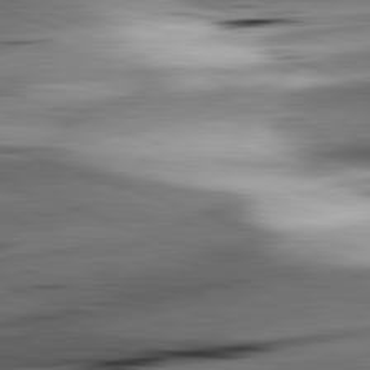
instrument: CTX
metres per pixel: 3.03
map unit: lApd
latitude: 82.2144
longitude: -151.6316
